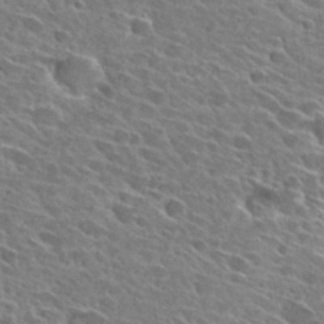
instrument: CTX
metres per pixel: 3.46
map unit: Hto
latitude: 28.4790
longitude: -43.1592
